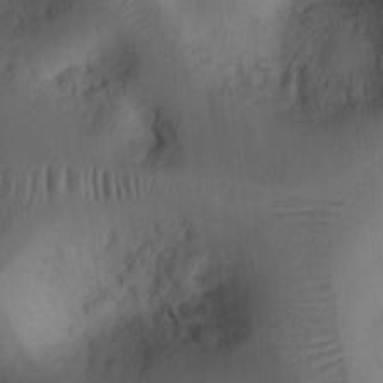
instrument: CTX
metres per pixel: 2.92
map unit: Ht
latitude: 10.8191
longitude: -74.7246
